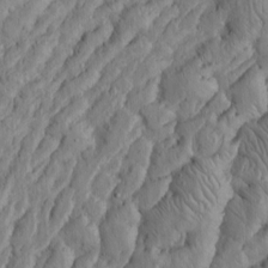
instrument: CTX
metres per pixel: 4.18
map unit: Htu
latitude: -3.6343
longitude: 158.1983
